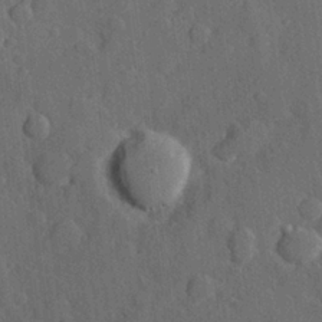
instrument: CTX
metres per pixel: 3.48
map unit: Hve
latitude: 24.7435
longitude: 149.2754
